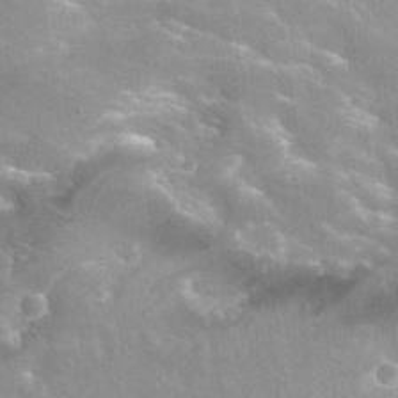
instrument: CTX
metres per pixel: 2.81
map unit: Hto
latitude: 36.0255
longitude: -43.9906
